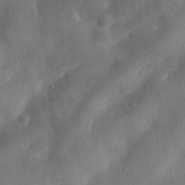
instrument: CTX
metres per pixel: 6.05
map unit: eHh
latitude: 26.1389
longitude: -68.6302
